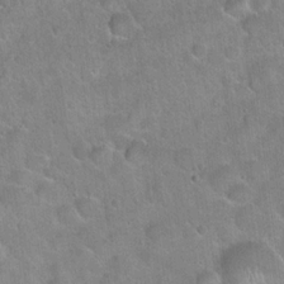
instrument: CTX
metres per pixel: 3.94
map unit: Hto
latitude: 21.3671
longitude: -52.3467
